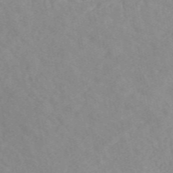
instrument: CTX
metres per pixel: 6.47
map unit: eAb
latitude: 49.3482
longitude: 118.6707
